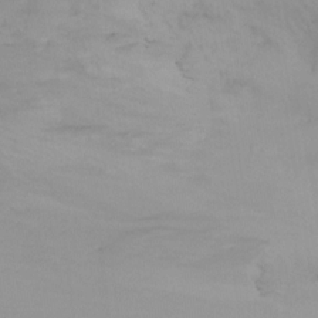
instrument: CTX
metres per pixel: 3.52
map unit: Htu
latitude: -15.3510
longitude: -47.4427
